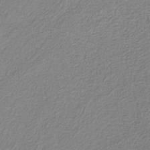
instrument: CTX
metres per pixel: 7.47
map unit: eAb
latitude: -38.4440
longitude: 52.3117
